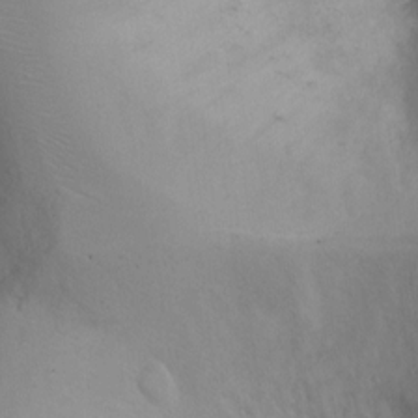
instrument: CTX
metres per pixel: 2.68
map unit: Ht
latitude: 3.0647
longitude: -26.2523
